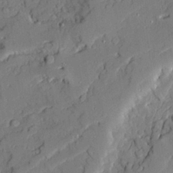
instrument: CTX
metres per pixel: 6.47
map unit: Ave
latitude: 22.0633
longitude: -129.8394
